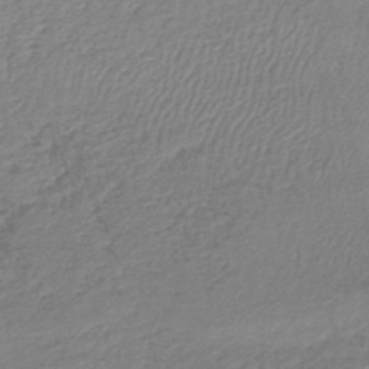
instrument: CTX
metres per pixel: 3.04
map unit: lHb
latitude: -45.9367
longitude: 61.8233
